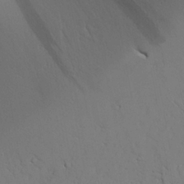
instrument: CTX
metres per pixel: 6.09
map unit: Aa
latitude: 25.0836
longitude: -133.1025
